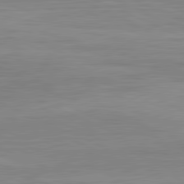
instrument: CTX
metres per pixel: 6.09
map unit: lApd
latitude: 81.5560
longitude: -170.5546
